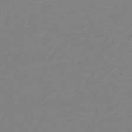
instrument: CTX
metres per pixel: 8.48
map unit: lHb
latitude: -41.3887
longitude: 63.9556
